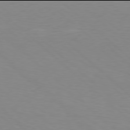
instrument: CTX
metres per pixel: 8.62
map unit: Hpe
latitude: 77.9906
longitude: -125.8016
